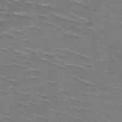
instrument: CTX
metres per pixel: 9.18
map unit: HNb
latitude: -48.2173
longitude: -48.0822
